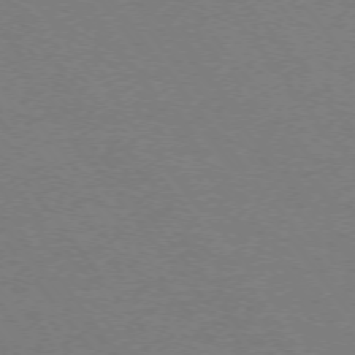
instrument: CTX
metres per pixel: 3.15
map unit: Ap
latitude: -74.9920
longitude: -74.8002
